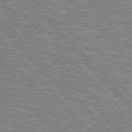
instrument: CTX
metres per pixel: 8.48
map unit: Hpe
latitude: 77.0458
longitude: -150.3089
